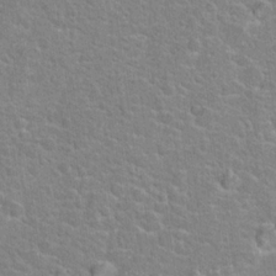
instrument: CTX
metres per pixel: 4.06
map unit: Hto
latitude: 22.5546
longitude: -46.9136
